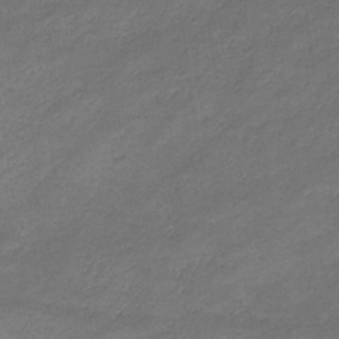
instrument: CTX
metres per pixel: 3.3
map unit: eHb
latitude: -33.0487
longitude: 68.3495
